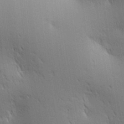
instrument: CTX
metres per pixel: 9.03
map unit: lAa
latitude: 10.9325
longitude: -107.9906
